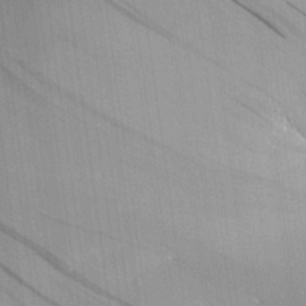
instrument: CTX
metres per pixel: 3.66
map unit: Aa
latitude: 24.3656
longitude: -132.5924
